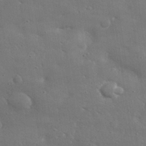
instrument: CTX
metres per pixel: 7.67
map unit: lHvf
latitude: 30.8758
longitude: -89.3671
